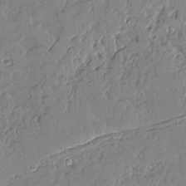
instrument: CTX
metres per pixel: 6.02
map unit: Aa
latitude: 10.9514
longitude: -129.2348
